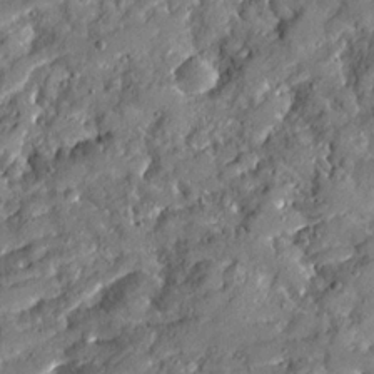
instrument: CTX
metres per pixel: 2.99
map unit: Ave
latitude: 19.0836
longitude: -129.4048
